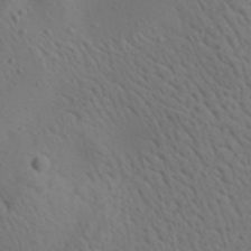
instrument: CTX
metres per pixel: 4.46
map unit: lAa
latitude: 22.6490
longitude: -138.4034
